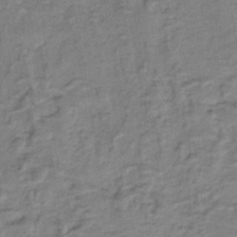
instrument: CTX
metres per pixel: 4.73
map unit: lHb
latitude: -38.3495
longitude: 58.9730
